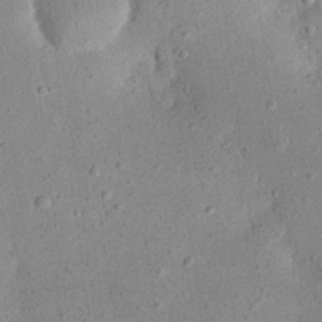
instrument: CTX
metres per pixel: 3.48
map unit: eHh
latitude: 23.3293
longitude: -67.5560
